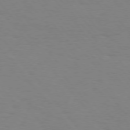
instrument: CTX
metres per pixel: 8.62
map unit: Hpe
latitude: 75.1403
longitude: -132.1956
